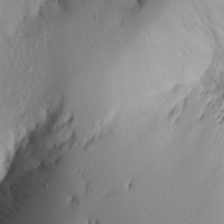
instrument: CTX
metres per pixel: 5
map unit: Aa
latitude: 14.4223
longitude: -140.6490
